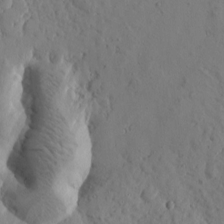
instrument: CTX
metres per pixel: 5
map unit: Htu
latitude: -0.5574
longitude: -177.2348
